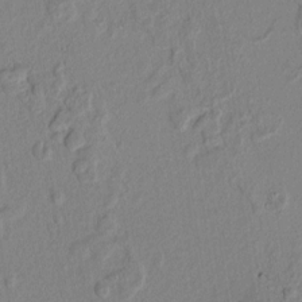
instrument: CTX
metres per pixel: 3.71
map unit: lAvf
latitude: 8.2712
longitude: 166.8786
